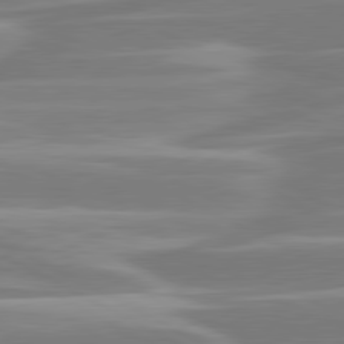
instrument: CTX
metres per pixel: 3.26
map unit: lApd
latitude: 80.8380
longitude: -129.4048
